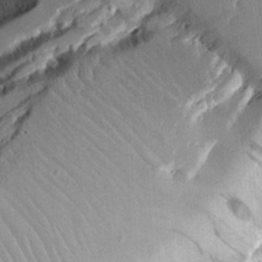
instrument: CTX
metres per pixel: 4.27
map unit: Aa
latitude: 12.0822
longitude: -126.3090
